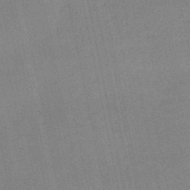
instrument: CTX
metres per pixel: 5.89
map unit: lHb
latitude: -49.3699
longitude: 80.5574
